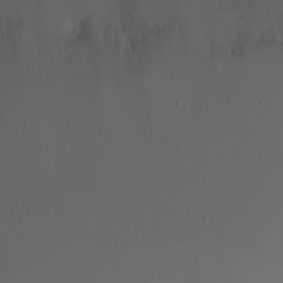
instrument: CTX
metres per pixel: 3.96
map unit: eHh
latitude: -5.3131
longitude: -84.0444
